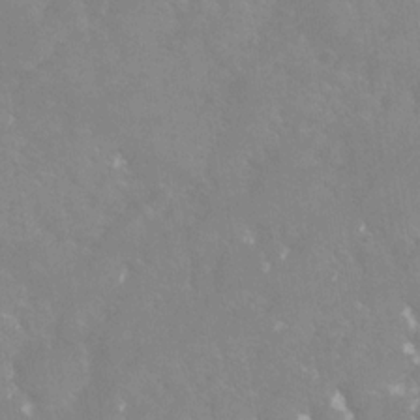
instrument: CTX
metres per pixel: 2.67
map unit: Nhe
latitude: -28.6330
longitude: -110.2523
